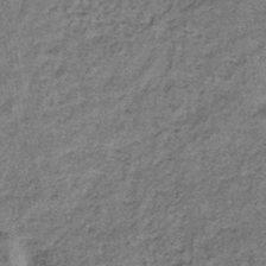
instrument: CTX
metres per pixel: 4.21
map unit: lHb
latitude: -39.1053
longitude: 64.0094
